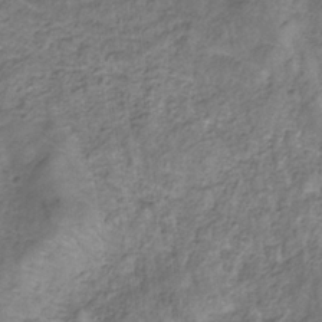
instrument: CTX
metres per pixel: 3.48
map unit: eHb
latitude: -32.1606
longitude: 67.6155
